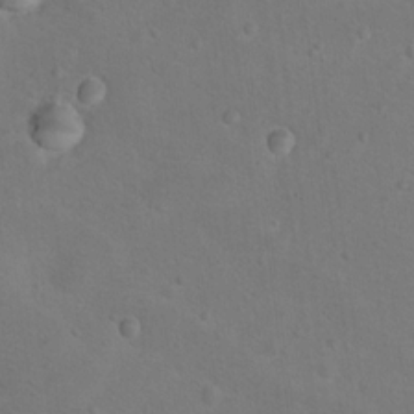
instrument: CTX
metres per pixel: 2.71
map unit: Nhu
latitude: 14.2145
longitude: -36.4034
